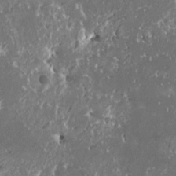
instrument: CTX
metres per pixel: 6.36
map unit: HNhu
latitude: 1.2725
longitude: 6.3873
